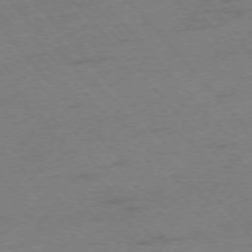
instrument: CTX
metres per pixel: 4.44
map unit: Ap
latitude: -75.8801
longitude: -71.6505
